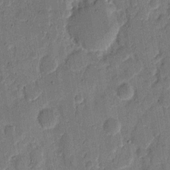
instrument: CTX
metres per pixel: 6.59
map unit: eHh
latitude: 8.3090
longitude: -66.3089
